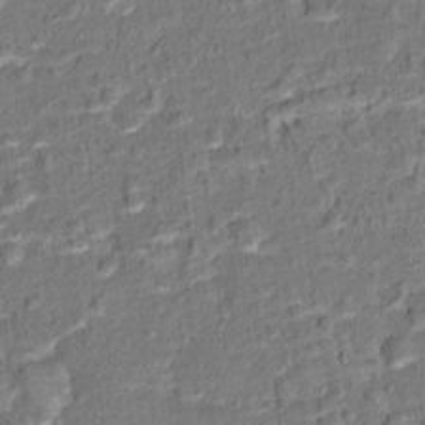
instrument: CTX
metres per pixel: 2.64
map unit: Hto
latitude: 15.1781
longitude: -39.2915
